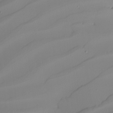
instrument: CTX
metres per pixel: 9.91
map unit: Nhu
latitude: -5.3320
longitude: -94.8191
